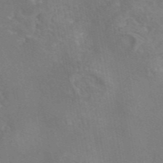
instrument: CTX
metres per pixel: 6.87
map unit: eAb
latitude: 45.2726
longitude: 109.3132
